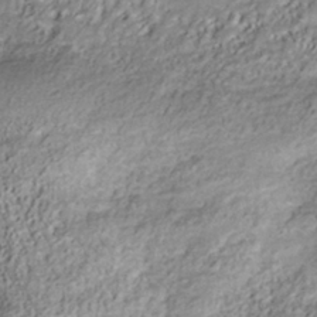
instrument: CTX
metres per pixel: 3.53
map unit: Nhu
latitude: -41.2565
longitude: -84.1200
